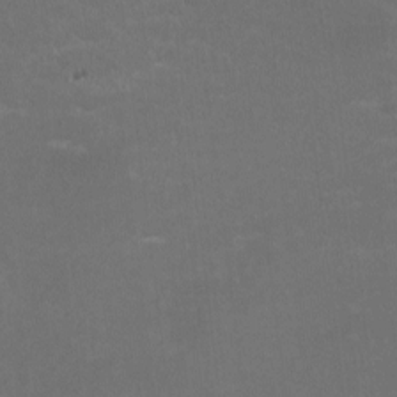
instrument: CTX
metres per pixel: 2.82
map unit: HNhu
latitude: -2.9919
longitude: -3.8961
